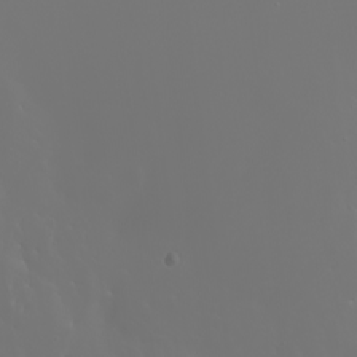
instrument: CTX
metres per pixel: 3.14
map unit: Nhu
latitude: -5.4643
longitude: -90.4601
